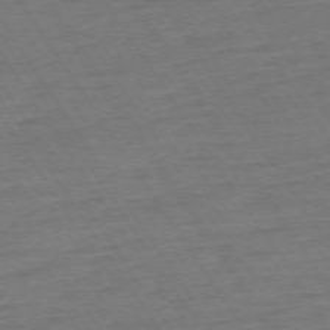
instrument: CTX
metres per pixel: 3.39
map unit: Ap
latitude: -74.1228
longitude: -84.4790
